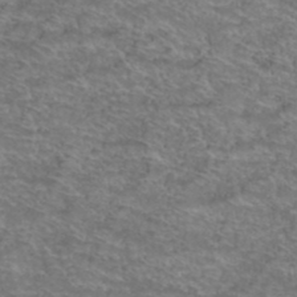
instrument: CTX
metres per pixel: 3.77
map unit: Hto
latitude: 39.0269
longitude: -43.2726
